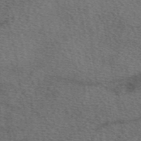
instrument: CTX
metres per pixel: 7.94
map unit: eAb
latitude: 50.8569
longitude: 110.2550
